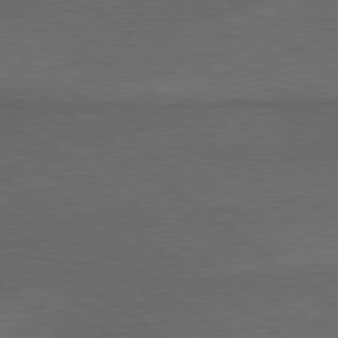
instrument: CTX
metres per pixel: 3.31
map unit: lApd
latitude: 79.6694
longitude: -176.3845
